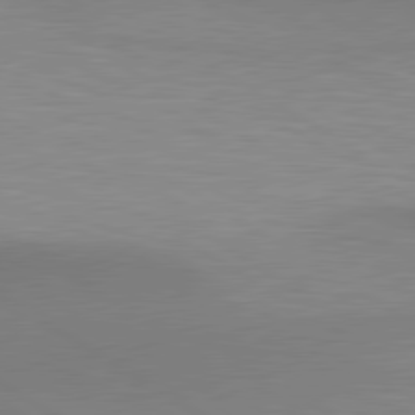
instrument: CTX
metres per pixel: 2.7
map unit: lApd
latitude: 80.4034
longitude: 131.1620
